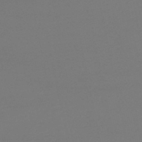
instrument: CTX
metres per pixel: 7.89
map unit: lHb
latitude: -50.1984
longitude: 81.8045
